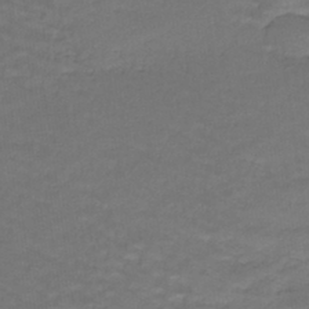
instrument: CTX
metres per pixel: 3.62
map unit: lHb
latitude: -42.8030
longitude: 58.3117
